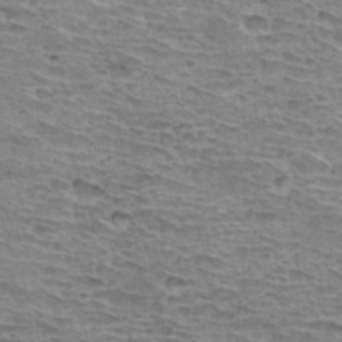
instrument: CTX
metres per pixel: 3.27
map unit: Hto
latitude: 33.5182
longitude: -39.7827
